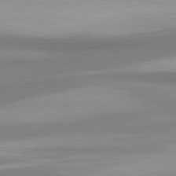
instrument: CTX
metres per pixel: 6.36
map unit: lApd
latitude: 80.5924
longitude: 175.4832
